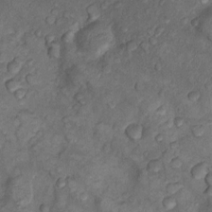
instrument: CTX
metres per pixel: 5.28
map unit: Nhu
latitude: 9.4615
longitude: -25.4048
